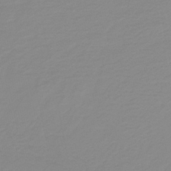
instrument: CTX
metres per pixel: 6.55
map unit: HNb
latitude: -44.3873
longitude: 51.6344
